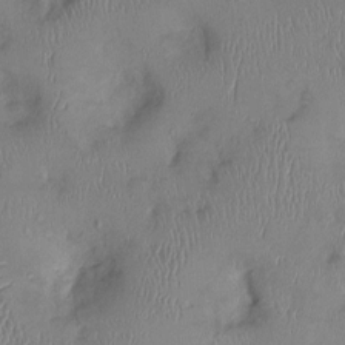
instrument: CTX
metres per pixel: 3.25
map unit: Ht
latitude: 0.3089
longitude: -13.6883
